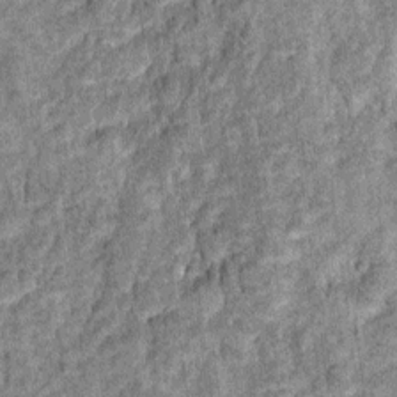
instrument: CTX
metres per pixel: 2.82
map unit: Ht
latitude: 10.0444
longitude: -38.8569
